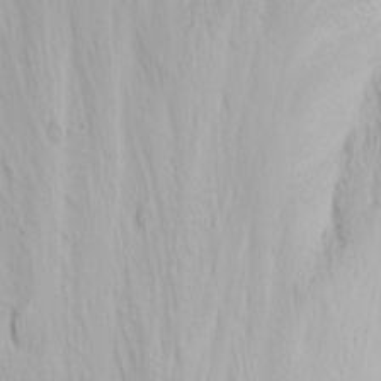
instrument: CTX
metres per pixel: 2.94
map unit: Nhu
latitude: -9.8989
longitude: -68.4979
